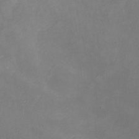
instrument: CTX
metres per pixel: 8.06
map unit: Nhu
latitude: -12.8975
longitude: -73.5938
